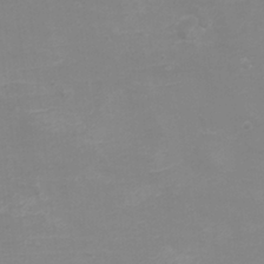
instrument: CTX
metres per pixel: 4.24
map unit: eHh
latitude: -4.2172
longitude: -75.3482
